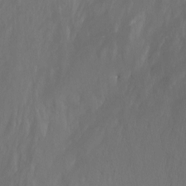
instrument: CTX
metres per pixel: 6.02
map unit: Nhu
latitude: -13.4266
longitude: -66.1388
